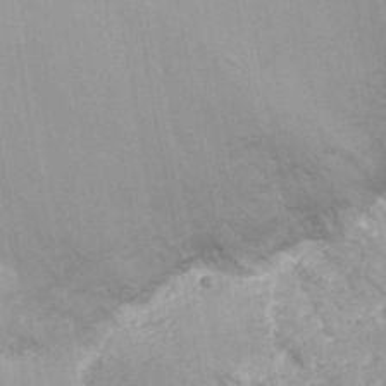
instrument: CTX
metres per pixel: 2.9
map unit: Nhu
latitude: 26.4601
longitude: -62.4412
